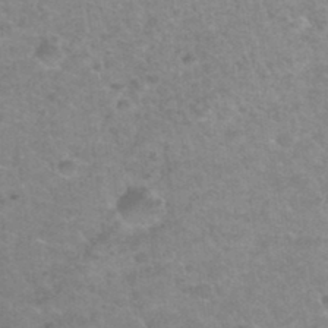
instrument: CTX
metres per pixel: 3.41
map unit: Hto
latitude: 32.8002
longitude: -50.1955
